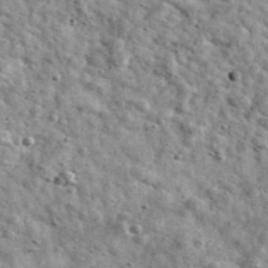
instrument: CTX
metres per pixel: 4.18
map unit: Ave
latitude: 41.1403
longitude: -107.4615
